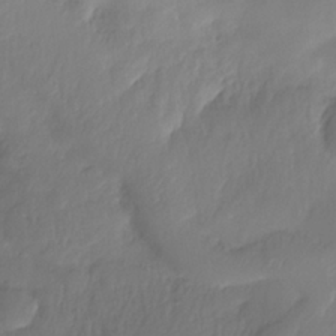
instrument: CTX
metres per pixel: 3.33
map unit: Nhe
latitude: -36.3684
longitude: -178.9514
